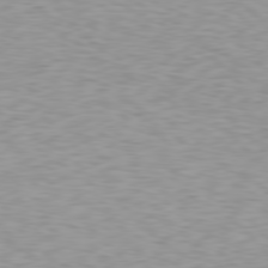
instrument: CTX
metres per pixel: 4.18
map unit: Hpe
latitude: 78.5546
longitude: -166.8002
